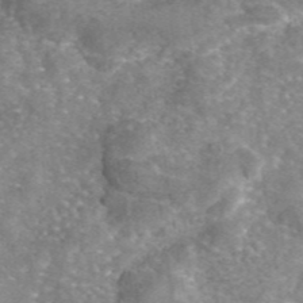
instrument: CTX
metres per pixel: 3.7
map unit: eAb
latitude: 45.6694
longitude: 105.2376
